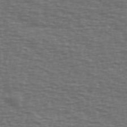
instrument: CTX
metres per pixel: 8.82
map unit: Ave
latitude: 39.6694
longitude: -113.5560
